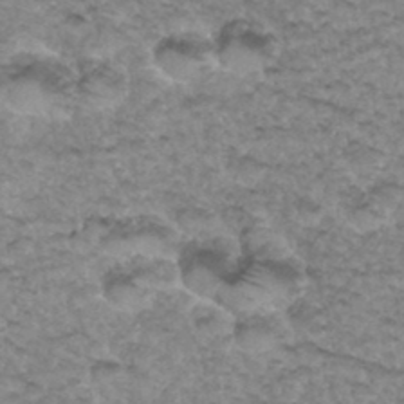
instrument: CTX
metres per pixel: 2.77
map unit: Hto
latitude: 35.1970
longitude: -47.6316
